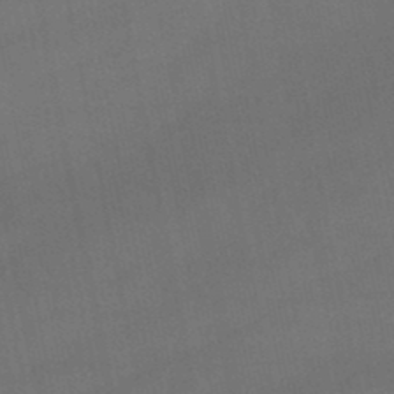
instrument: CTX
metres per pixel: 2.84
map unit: lHb
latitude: -47.7099
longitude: 73.8611
